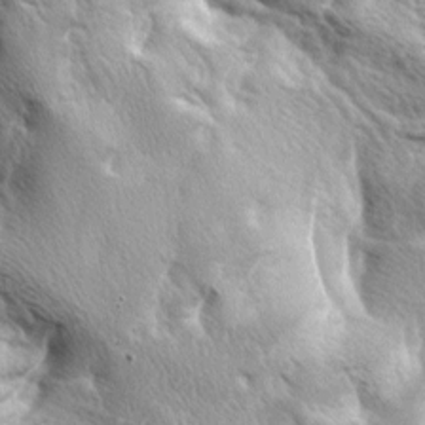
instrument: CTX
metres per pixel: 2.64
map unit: lAa
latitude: -4.0850
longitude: -125.8583
